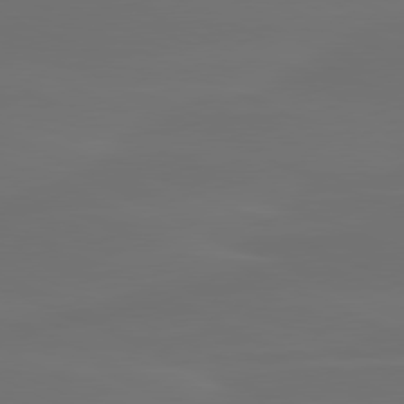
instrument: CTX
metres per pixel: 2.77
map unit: lApd
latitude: 80.4034
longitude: -82.6301
